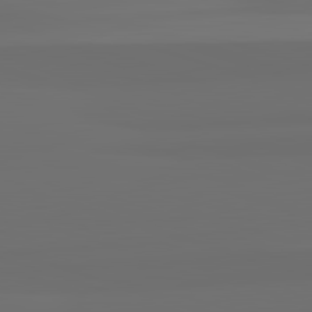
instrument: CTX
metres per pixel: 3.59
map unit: lApd
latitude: 82.8569
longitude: 162.7085
